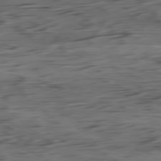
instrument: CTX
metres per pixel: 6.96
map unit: Ap
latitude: -81.0676
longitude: -96.1389
